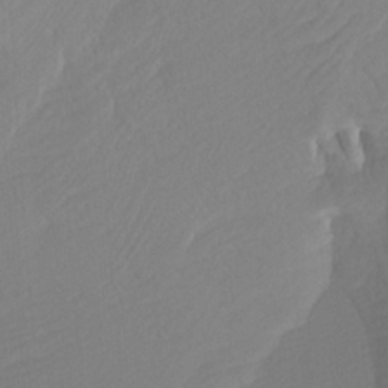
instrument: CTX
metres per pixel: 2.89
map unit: Htu
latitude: -3.9367
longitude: -72.1767
